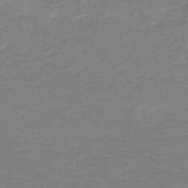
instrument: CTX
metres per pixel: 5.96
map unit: HNb
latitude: -49.7100
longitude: -44.3845
